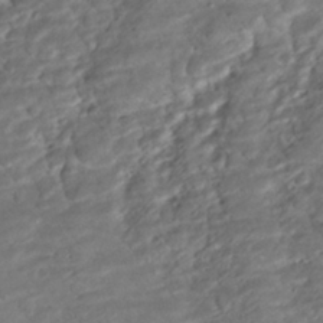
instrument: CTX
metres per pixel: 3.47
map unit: ANa
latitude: -42.2361
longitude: 109.0675
